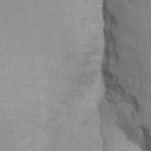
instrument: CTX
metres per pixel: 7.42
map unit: Ave
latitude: -11.2565
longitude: -120.9136
